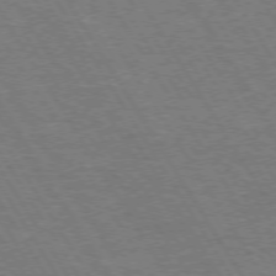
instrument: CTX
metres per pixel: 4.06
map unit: Hpe
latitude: 72.7436
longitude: -123.8394
